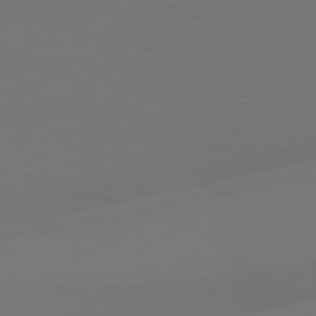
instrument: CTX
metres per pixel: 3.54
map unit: Hpe
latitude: 78.5924
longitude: -129.0269
